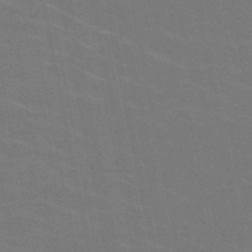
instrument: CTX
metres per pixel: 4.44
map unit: HNb
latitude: -49.5399
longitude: -48.2334
